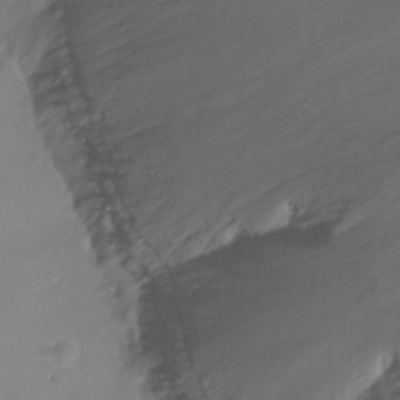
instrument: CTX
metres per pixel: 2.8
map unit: Ht
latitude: -14.5763
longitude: -51.1970
